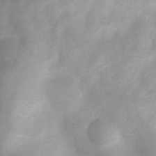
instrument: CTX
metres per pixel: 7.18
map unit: Nhu
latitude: 7.7450
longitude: -22.4223
